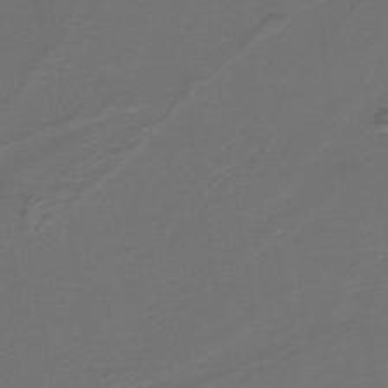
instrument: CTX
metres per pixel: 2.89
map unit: lHb
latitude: -39.7100
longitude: 53.5210
